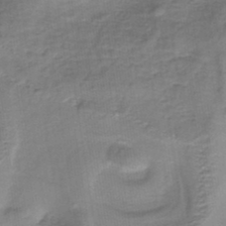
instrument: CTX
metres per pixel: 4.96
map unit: HNb
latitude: -35.8233
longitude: 57.5588
